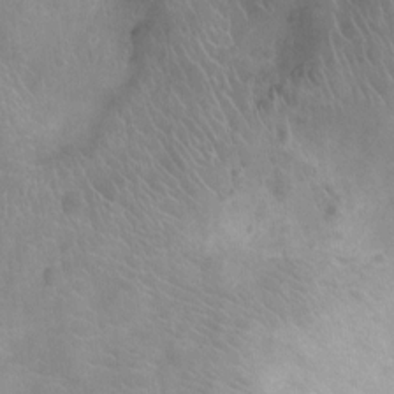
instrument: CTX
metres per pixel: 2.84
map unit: Ht
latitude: -9.1431
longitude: -21.4427
